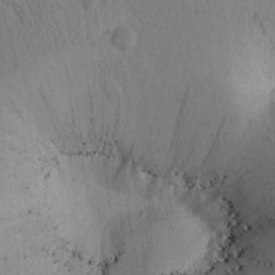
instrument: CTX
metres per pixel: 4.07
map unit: Htu
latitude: -0.1795
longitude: 173.8422
